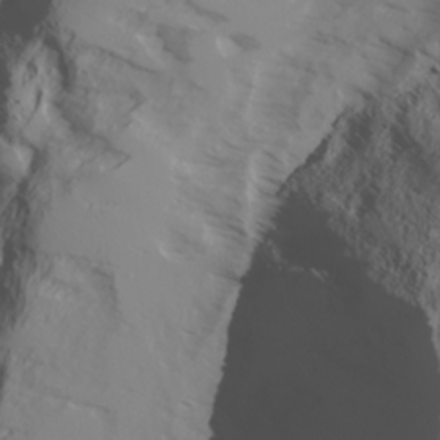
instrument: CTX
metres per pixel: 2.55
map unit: Ave
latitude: 17.2159
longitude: -129.1970
